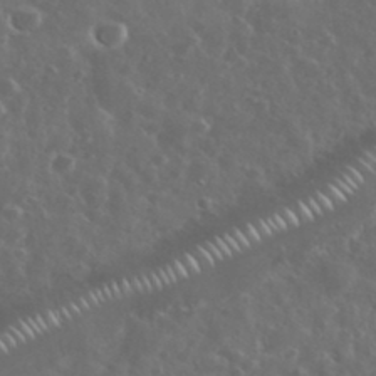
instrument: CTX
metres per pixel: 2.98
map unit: eHh
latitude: 34.3467
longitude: -61.3859
